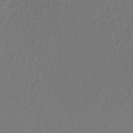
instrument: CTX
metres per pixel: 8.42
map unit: lHb
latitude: -35.4643
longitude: 64.6141
